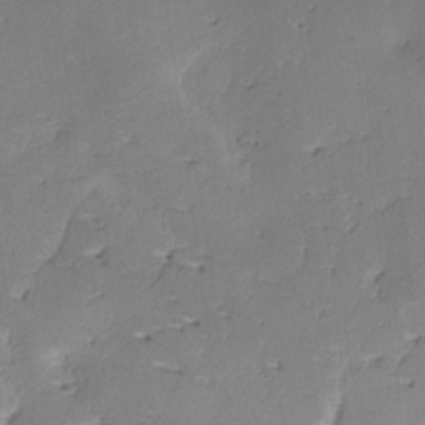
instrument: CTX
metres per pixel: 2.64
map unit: lAa
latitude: -11.0298
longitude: -125.1025
